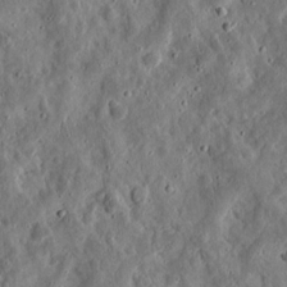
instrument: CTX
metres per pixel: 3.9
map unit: eHh
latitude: 11.1025
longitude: -73.8206
